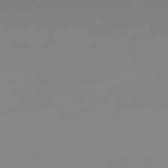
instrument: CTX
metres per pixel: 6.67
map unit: Hpe
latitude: -80.9542
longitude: 14.3873
